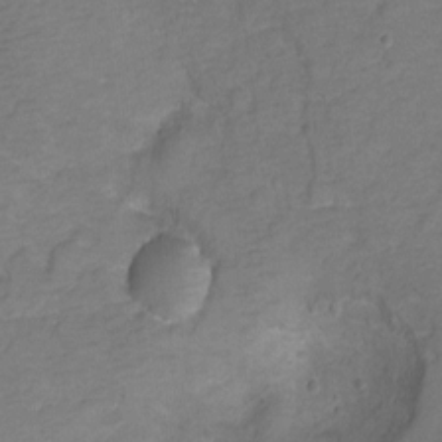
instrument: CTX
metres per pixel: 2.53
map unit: Hto
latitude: 3.8772
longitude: -33.0270
